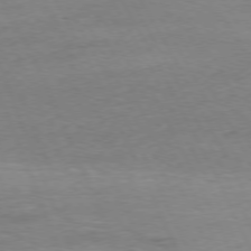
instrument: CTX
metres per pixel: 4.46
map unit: Ap
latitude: -76.8597
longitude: -72.5168
